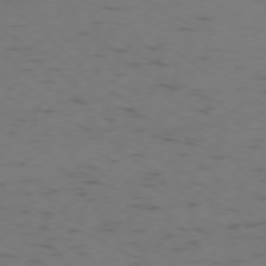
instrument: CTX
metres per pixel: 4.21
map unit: Ap
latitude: -76.2928
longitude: -65.7450
